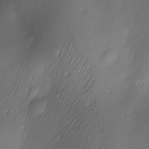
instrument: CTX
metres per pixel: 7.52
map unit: Nve
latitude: -23.2187
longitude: -138.4412
